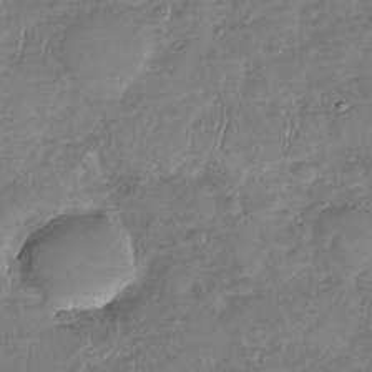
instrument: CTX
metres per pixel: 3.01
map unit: Nhu
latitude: -30.5196
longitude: -60.8758
